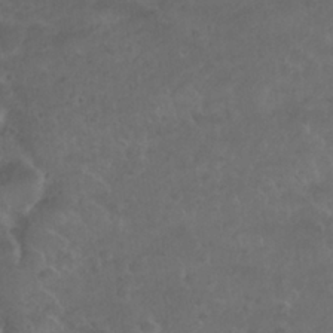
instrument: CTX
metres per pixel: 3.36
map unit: Nhu
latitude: 26.6113
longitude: -52.8002
